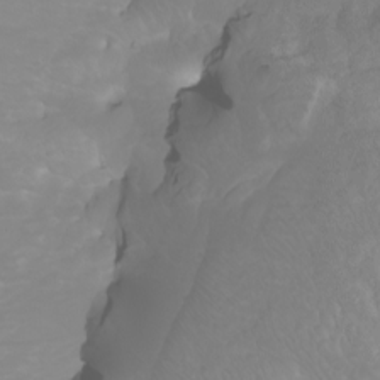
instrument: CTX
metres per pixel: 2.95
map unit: Htu
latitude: -3.9367
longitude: -74.2712
